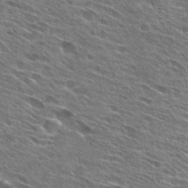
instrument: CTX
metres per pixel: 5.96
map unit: Hto
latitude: 27.4427
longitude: -44.2711
